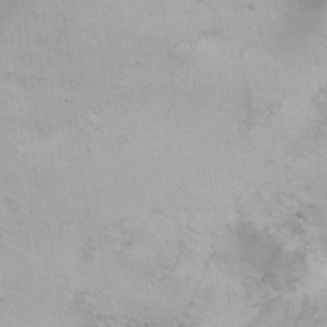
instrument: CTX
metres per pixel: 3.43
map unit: Nhu
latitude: -6.1039
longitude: -68.5168
